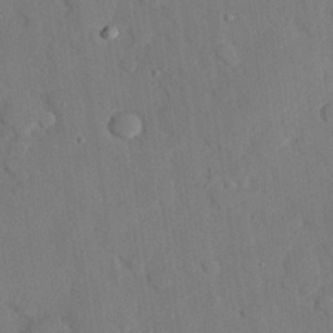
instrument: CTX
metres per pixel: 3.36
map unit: eHh
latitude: 27.7261
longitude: -80.2900
